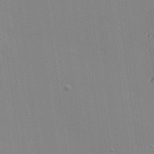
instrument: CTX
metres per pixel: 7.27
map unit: Hve
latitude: 25.4426
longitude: -91.1403
